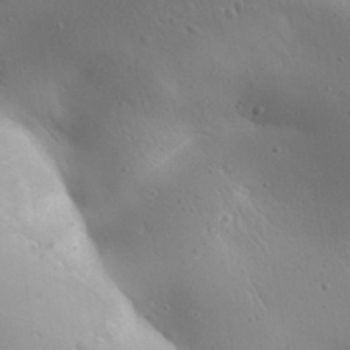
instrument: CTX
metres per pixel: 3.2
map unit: Aa
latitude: 31.9151
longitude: -143.6505
